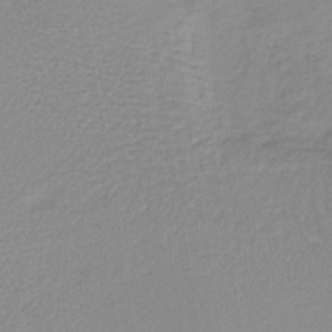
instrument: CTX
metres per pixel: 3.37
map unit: lHb
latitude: -40.2361
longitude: 64.1606
